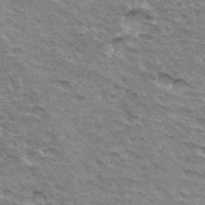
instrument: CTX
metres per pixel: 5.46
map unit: Hto
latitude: 34.0444
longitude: -45.1214
